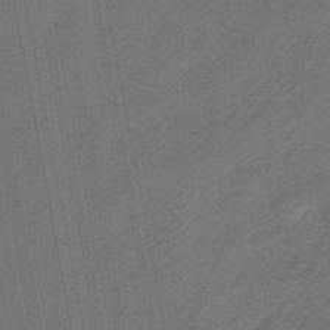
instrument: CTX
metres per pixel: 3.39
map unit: eHb
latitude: -47.2943
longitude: 85.8800
